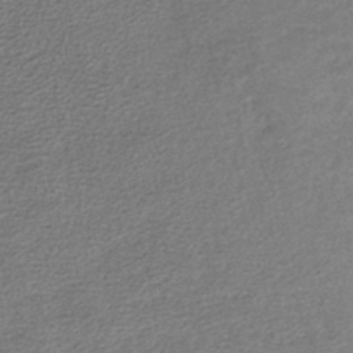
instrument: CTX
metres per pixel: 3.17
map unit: lHb
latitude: -45.2943
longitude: 58.7274
